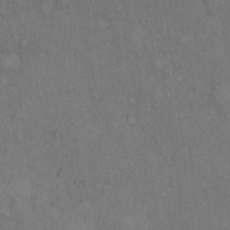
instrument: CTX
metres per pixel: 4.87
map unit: Hto
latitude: 15.7828
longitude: -61.0458
